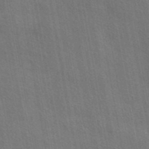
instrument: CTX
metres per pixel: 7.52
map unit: eAb
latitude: 43.2915
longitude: 113.7100
